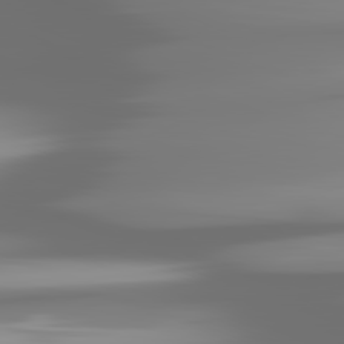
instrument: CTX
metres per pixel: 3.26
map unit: lApd
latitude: 81.9339
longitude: -168.3090
